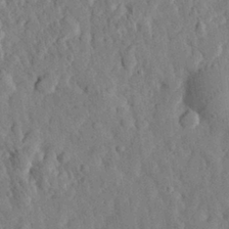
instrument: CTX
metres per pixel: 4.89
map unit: eHh
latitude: 28.1955
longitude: -76.3845
